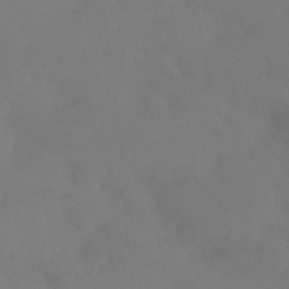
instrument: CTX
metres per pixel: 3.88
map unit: Htu
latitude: -15.1054
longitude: -47.3671
